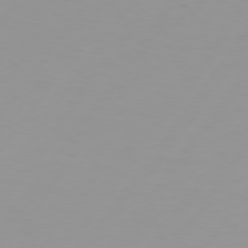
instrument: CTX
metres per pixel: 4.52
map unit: Hpe
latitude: 75.5560
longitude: -125.4615
